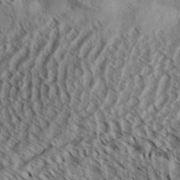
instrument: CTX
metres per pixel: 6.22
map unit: Aa
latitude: 32.6302
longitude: -137.5938
